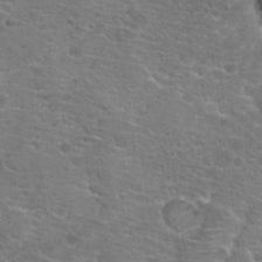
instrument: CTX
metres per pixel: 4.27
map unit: Hto
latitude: 19.8016
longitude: -41.5749
